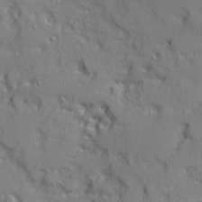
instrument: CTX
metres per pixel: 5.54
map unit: Ave
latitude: 12.0822
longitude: -101.7072
